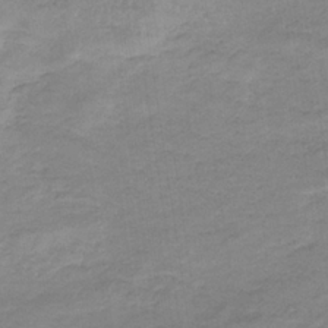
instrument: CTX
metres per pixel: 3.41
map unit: lHb
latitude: -33.3888
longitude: 68.9352
